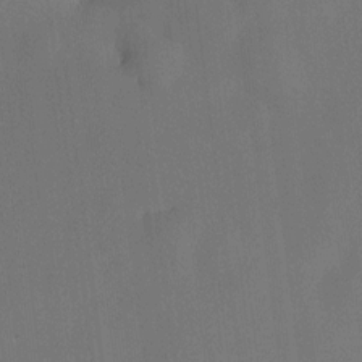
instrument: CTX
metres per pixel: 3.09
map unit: HNhu
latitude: 10.1011
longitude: 15.8234
